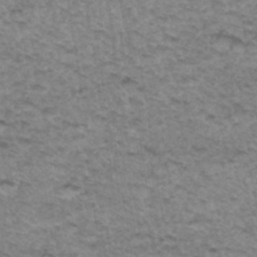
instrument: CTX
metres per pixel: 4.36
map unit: Hto
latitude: 34.6868
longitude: -47.8773
